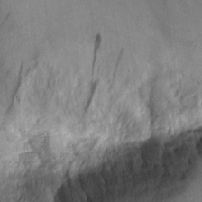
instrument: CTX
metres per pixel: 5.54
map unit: Aa
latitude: 9.9150
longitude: -129.0647
